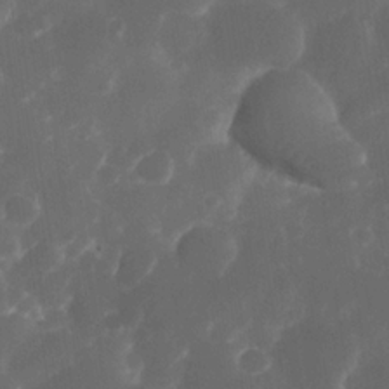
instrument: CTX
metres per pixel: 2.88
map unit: Nhe
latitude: -34.2739
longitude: -145.4615
